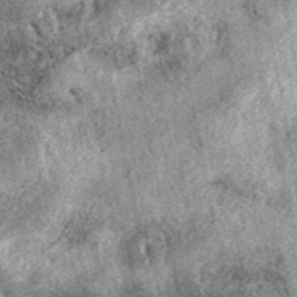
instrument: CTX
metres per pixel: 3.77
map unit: eAb
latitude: 39.3293
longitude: 110.2551
